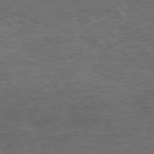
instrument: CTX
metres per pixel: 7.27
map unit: Hpe
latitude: 74.8002
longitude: -142.4790
